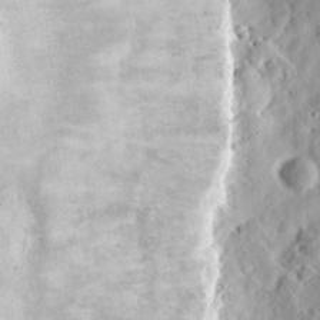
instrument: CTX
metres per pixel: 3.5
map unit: Nhu
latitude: 13.6883
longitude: -72.8758
